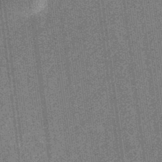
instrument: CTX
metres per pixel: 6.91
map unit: eHb
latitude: -32.7275
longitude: 74.1795
